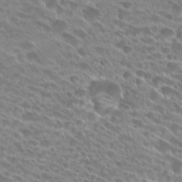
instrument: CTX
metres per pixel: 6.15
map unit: Hto
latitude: 25.3481
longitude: -42.0822
